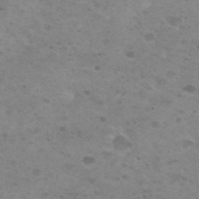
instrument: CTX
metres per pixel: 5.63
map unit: Nhu
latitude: 29.5371
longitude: -48.0822
